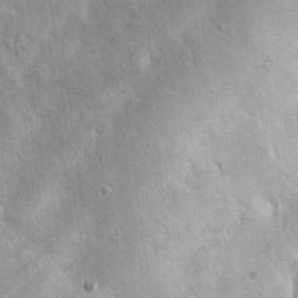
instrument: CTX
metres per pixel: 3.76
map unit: Nhu
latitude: 15.1781
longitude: -29.4426
